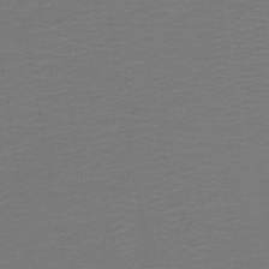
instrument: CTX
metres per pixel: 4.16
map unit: lHb
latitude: -43.5588
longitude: 52.9919
